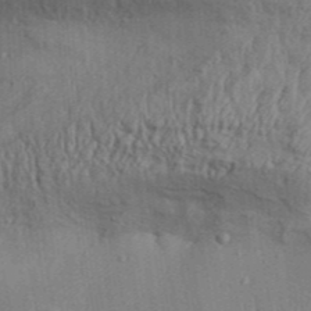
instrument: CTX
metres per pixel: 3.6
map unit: Aa
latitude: 31.6127
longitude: -135.3292
